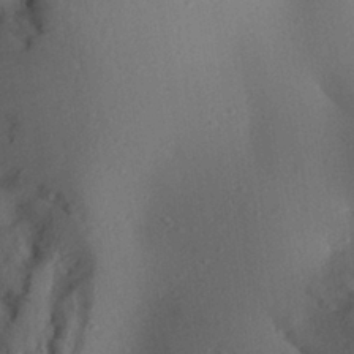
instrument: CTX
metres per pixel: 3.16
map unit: Aa
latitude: 27.6694
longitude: -146.6302
